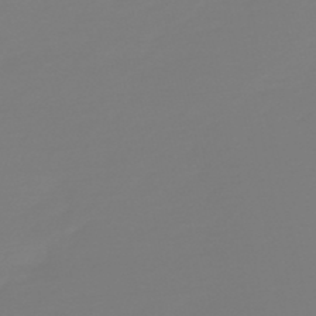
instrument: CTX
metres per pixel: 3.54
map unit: HNb
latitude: -46.1983
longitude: 56.4440
